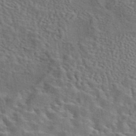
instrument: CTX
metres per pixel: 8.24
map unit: eAb
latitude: 43.6505
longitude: 113.2943
